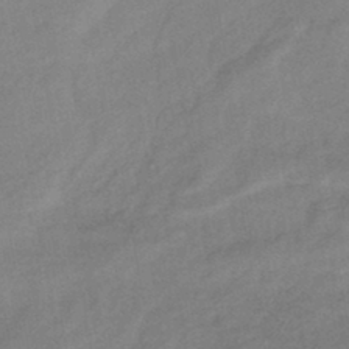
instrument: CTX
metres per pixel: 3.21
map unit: eHb
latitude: -41.6344
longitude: 82.8786
